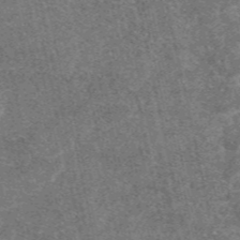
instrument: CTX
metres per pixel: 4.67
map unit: eAb
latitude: 47.3482
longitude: 119.5777
